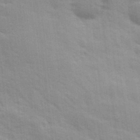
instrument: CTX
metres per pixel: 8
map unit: Ave
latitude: 10.9514
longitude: -102.3845
